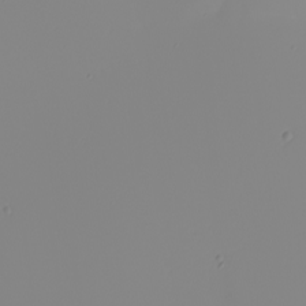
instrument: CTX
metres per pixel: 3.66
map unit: Nhu
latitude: -6.1794
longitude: -94.5546
